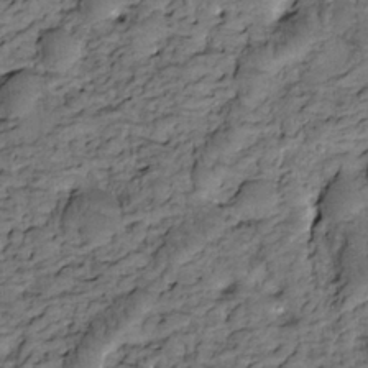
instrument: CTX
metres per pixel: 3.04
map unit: Htu
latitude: -3.3131
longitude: 173.4076
